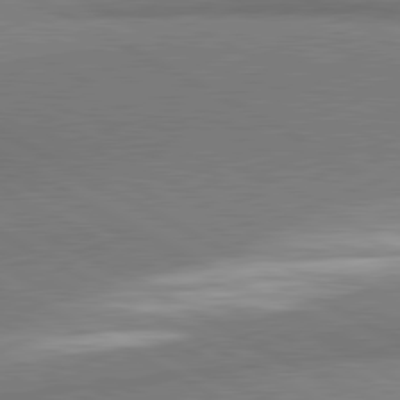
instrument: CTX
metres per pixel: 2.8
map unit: lApd
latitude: 80.9325
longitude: 163.8800
